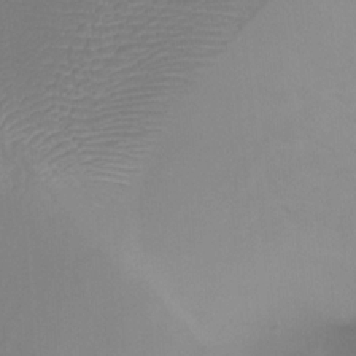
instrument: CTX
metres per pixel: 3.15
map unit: Ht
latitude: -8.7085
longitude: -39.3482
